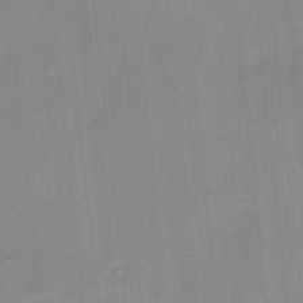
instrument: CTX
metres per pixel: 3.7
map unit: HNhu
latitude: 13.9717
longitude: 10.4818
